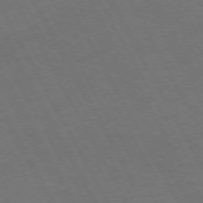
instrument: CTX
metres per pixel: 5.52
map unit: Hpe
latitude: -74.2740
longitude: 8.0094
